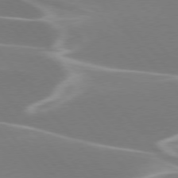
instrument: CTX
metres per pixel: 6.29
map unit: lApd
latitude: 75.8961
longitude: -63.0081
